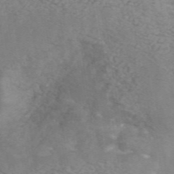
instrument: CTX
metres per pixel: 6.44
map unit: ANa
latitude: 43.9528
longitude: 26.3306
